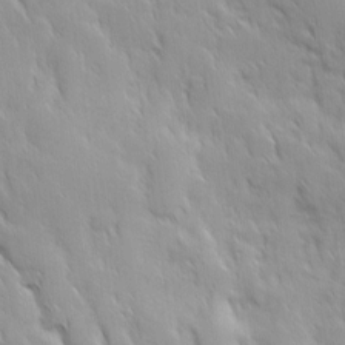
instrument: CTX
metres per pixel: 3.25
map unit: Ave
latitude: 9.8961
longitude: -103.5182
